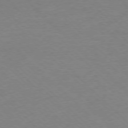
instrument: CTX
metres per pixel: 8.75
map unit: Ap
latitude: -77.5777
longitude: -86.7435
